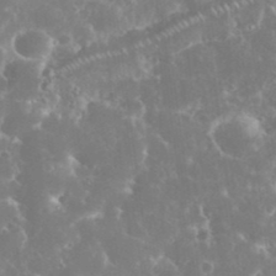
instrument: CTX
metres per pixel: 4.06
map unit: eHh
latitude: 34.7057
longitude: -62.5357
